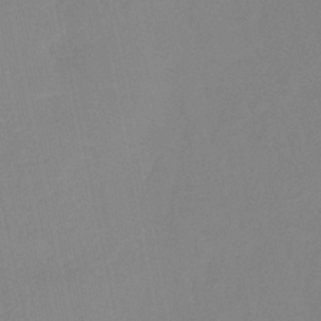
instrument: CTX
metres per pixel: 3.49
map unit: lHb
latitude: -37.5966
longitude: 74.5763
